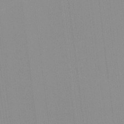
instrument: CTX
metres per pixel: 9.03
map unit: lHvf
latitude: -13.0675
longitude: -103.1592
